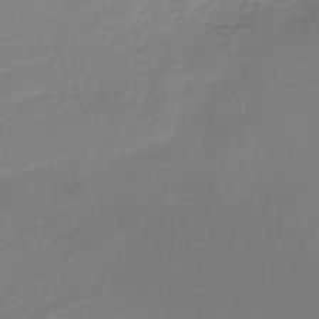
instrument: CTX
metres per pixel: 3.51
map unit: eHh
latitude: -43.9178
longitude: -29.7638
